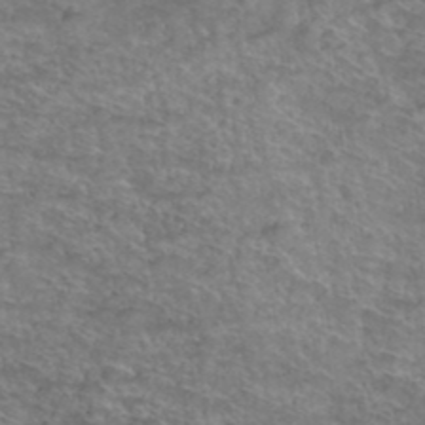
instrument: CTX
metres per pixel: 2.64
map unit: Hto
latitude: 39.0458
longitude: -43.2726
